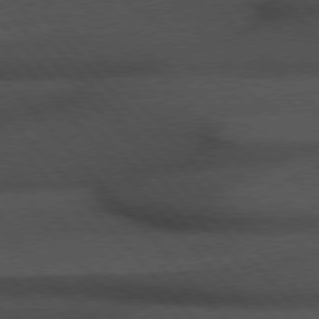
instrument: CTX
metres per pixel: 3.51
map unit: Hpe
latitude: 76.5545
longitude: -157.4804
